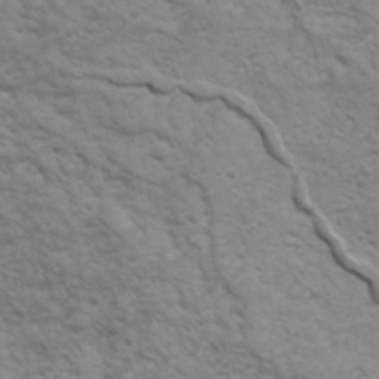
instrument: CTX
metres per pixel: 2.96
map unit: Ave
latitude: 16.7057
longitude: -131.9906
